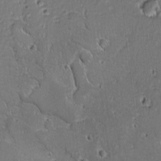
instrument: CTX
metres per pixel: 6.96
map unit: lAvf
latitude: -9.6155
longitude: -119.6316
